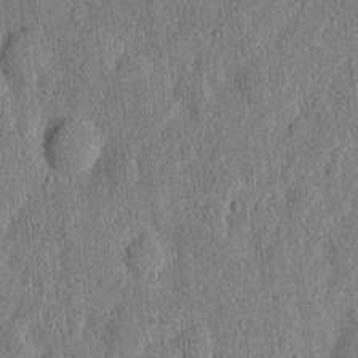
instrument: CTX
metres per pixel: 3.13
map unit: eHh
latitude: 5.6505
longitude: -72.0822
